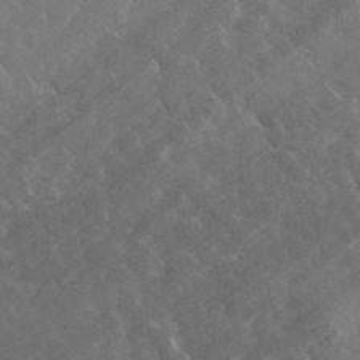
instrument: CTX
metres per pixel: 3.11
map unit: lHvf
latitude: 37.2537
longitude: -90.7813
